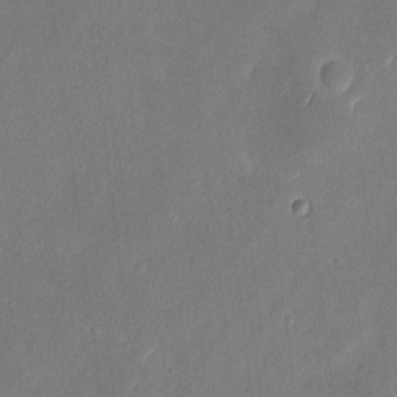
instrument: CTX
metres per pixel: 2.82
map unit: eHh
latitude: 8.1200
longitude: -73.7450
